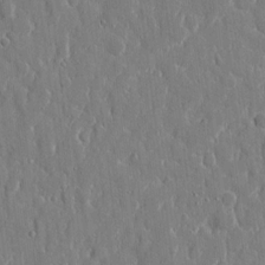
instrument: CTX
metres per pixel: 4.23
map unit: eHh
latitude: 8.9703
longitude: -69.6316
